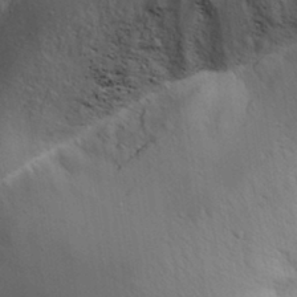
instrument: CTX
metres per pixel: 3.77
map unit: Aa
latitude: 31.8773
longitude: -145.1970
